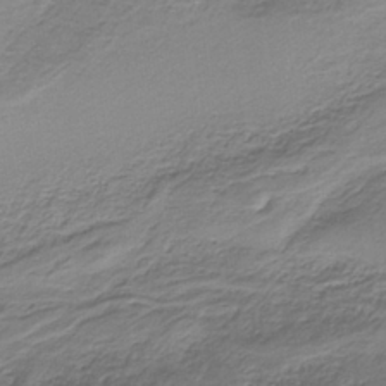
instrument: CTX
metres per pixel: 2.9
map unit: HNb
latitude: -34.9920
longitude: 57.9367
